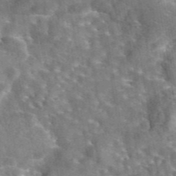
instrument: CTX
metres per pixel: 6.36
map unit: eAb
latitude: 44.5546
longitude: 110.9730
